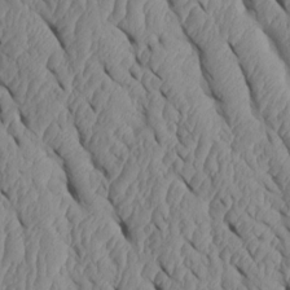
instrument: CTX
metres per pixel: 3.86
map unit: Htu
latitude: 1.7071
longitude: 148.5385
